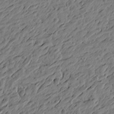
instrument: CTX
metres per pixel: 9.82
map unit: Htu
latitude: -3.7288
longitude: -179.6883
